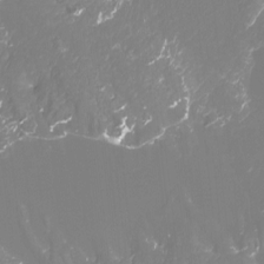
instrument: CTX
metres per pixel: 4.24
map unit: Htu
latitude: -13.2943
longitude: -47.4427
